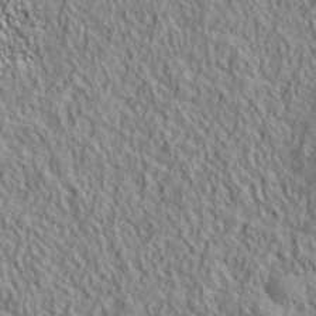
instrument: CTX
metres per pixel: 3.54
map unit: lHvf
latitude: 39.3671
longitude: -90.3278
